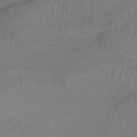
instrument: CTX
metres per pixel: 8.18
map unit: lHb
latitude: -39.3132
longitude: 70.2740
